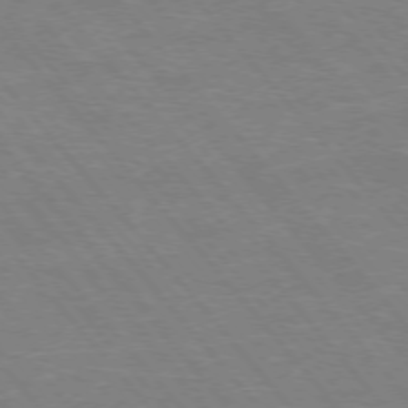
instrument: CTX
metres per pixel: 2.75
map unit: Hpe
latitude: -76.1984
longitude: -13.3482
